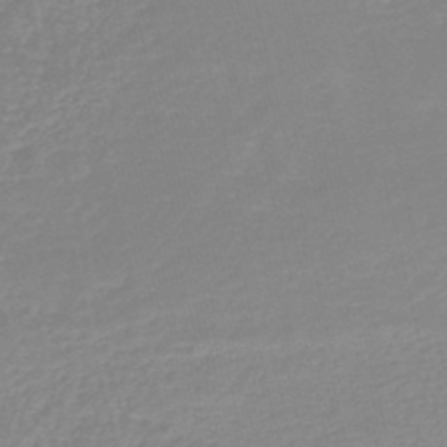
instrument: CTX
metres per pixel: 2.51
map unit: lHb
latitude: -46.1417
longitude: 64.4440
